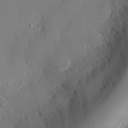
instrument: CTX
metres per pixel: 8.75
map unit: eHh
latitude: 27.5371
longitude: -79.5938
